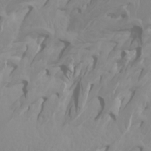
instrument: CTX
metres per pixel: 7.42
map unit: Htu
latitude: -4.5573
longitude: -88.8380
